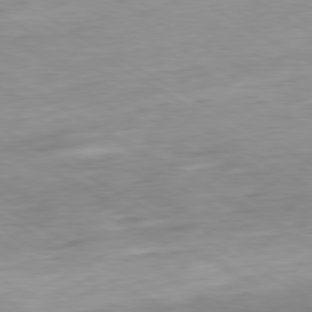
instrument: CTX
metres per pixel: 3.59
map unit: Hpe
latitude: -80.5385
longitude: 20.3684
